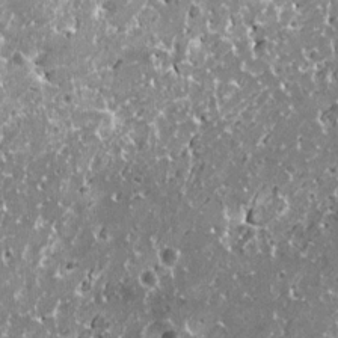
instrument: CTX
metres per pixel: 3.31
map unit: HNhu
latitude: 1.0458
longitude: 6.4062
